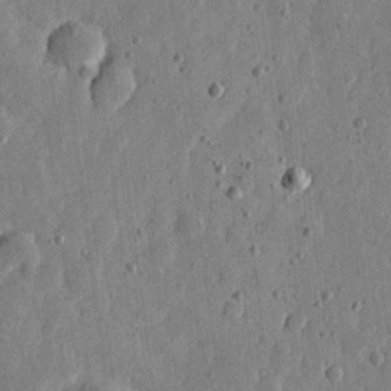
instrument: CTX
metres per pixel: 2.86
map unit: eHh
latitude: 6.0255
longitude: -71.9906
